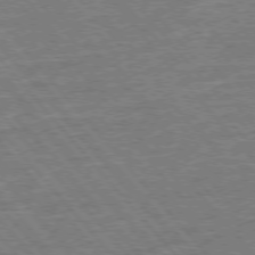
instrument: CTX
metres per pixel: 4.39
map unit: Ap
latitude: -77.3321
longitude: -96.4601
